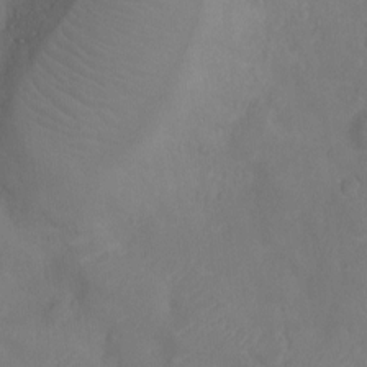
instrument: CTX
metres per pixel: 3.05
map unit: Nhu
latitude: -11.3888
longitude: -21.6316
